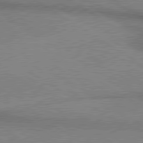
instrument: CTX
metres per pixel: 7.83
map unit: lApd
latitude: 80.3845
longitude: 165.1620
